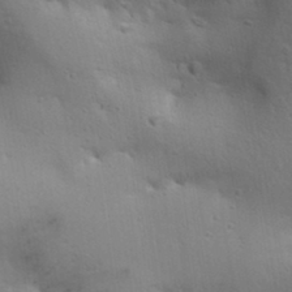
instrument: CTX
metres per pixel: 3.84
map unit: lAa
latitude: 18.5168
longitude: -138.6490
